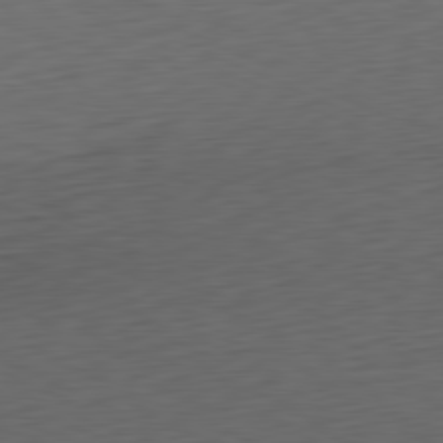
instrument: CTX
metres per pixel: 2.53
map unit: Ap
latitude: -81.3321
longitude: -59.8205
